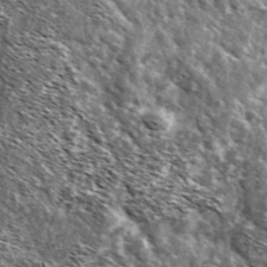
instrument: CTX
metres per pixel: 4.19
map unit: Ave
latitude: 37.9717
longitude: -108.2333
